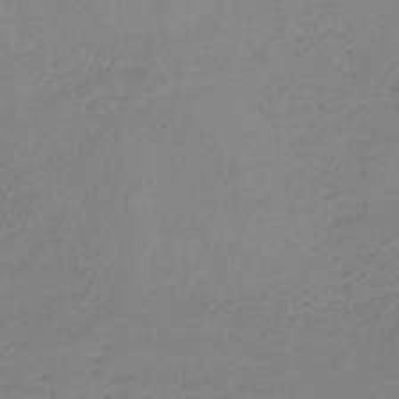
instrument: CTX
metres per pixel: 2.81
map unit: HNb
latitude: -34.4062
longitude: 53.6721
